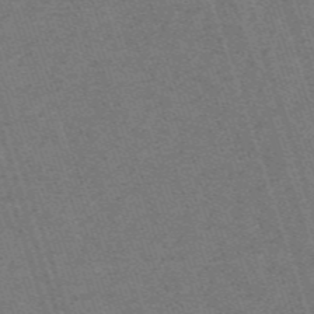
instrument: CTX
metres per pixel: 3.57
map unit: HNb
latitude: -56.1795
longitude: -44.6868
